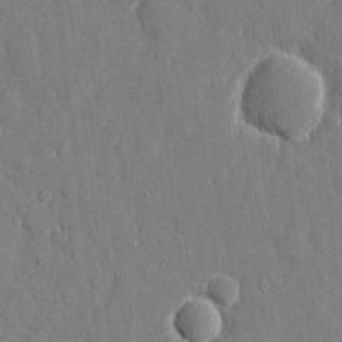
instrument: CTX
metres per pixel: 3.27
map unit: eHh
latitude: 8.9514
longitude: -69.5371
